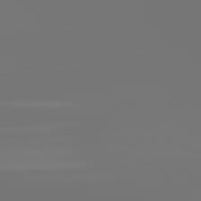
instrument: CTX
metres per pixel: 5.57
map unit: lApd
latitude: 81.6316
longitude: -153.2915
